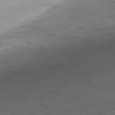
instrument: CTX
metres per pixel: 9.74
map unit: Ap
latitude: -75.7478
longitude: -66.8569
